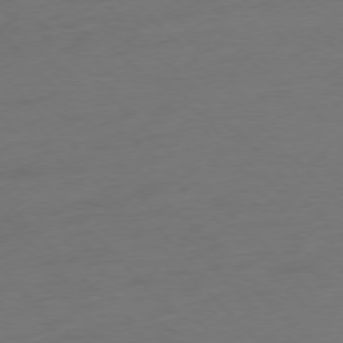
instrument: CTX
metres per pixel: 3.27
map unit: Ap
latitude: -76.9353
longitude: -71.3481
